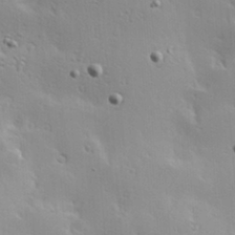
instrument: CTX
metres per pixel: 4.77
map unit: Hve
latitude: 23.3859
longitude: -96.7246
